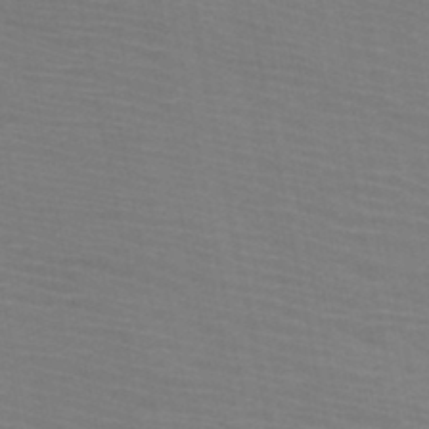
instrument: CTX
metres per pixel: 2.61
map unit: HNb
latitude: -46.3873
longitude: -47.2726
